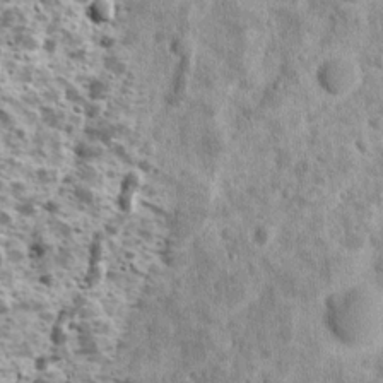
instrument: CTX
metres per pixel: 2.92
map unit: Ave
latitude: 16.8380
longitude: -134.4034
